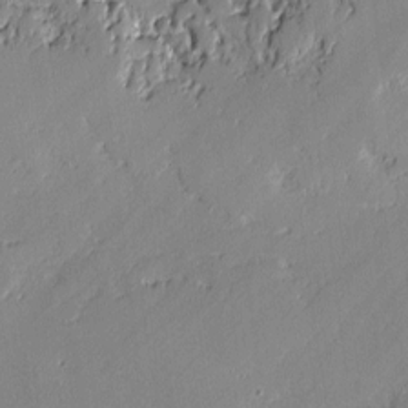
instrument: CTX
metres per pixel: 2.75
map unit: lAvf
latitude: -1.1998
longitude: -109.1214
